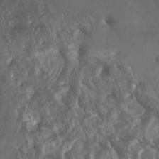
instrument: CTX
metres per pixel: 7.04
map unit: Htu
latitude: -4.8975
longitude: -75.8017
